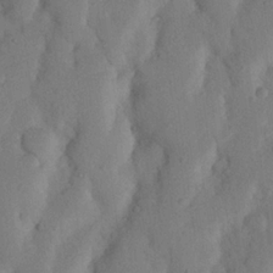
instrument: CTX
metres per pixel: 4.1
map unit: Nhu
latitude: 20.2901
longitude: -74.2712
